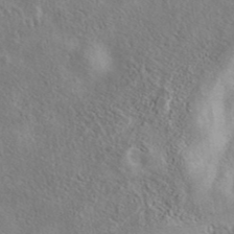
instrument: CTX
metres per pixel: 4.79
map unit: eAb
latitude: 40.8380
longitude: 105.1620
